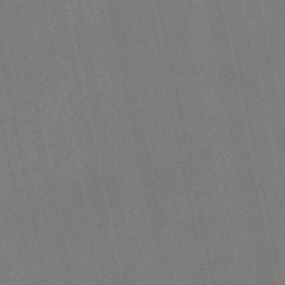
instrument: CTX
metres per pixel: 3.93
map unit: eHb
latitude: -50.5574
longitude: 69.6721
